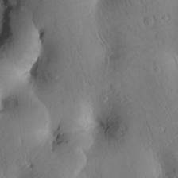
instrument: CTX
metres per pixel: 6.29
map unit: Htu
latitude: 2.4601
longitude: 177.8611
